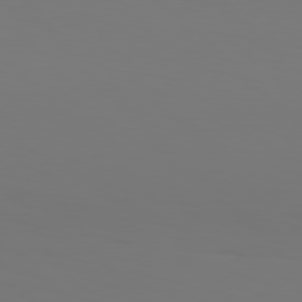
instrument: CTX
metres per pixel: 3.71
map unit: Hpe
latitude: 77.3670
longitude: -134.1011
